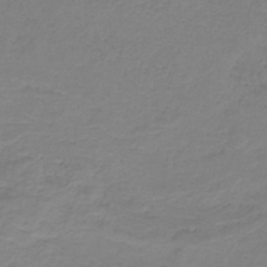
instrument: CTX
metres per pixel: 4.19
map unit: HNb
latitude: -34.4629
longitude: 53.3320
